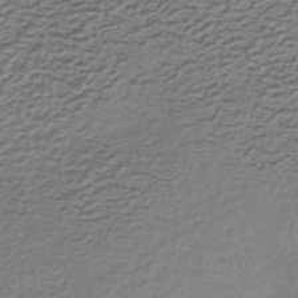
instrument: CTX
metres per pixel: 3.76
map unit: lHb
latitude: -34.8786
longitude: 61.0109
